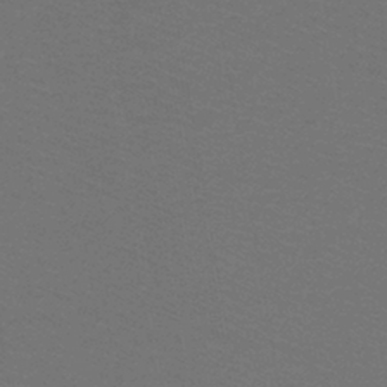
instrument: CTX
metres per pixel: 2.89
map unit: lHb
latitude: -43.3887
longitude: 53.1809
